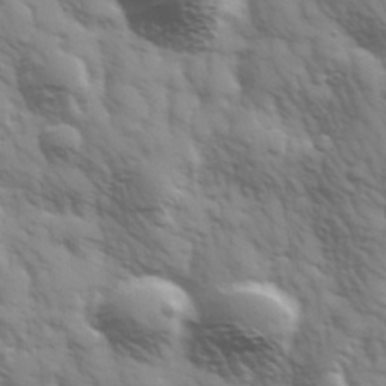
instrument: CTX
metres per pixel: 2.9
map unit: Hve
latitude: 32.1956
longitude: 150.3495
